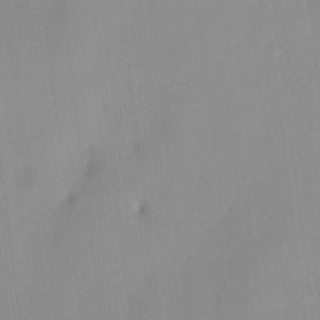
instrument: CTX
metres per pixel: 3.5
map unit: HNhu
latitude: 11.8772
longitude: 9.3698
